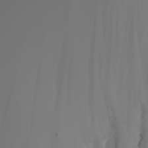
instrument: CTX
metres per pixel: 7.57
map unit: Nhu
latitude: -5.8422
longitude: -89.2915
